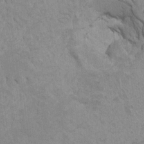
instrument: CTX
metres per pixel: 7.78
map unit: HNhu
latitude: 6.7624
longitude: -1.3670
